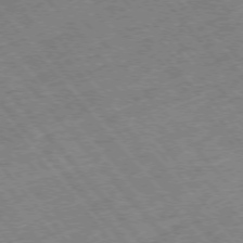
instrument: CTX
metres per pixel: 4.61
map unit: Hpe
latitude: -75.6722
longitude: -16.6113
